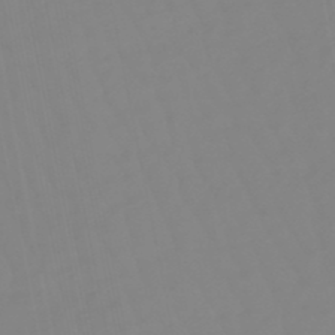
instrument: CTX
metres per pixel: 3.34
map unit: eHb
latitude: -48.7463
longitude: 85.3887
